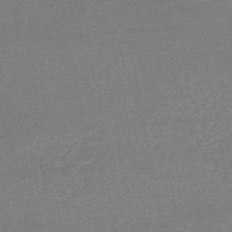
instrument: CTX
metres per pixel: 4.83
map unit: lHb
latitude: -46.6518
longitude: 69.1620
